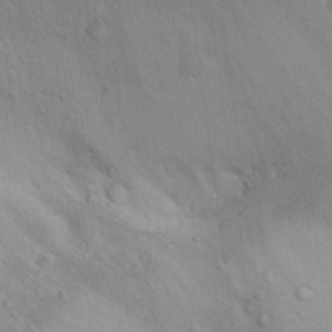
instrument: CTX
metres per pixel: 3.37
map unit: Aa
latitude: 29.1970
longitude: -144.7813
